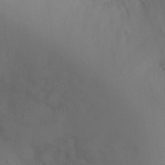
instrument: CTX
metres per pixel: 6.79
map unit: Ht
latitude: -2.5951
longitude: -24.2711
